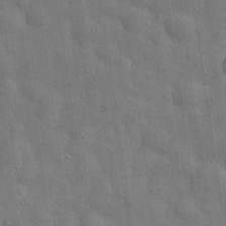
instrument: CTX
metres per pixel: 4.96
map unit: eHh
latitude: 29.4237
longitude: -74.9703
